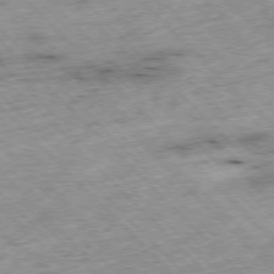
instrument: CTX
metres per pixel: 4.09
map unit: Hpe
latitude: -77.0864
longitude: -15.7261
